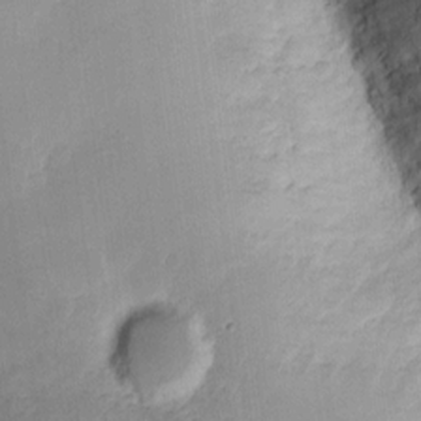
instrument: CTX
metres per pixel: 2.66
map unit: eHh
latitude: 11.6127
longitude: -72.4790
